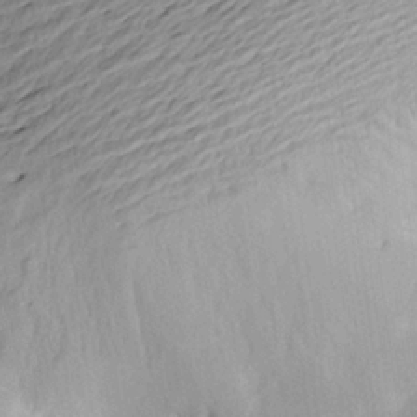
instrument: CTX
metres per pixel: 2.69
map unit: Aa
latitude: 19.4993
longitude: -146.8380
